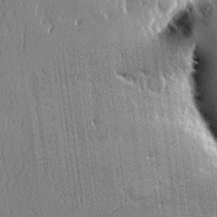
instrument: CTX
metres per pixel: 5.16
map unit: lHvf
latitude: 20.9136
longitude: 144.0094
